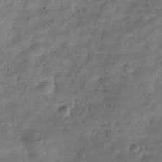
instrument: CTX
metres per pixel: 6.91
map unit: Hve
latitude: -30.1983
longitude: 93.9556
